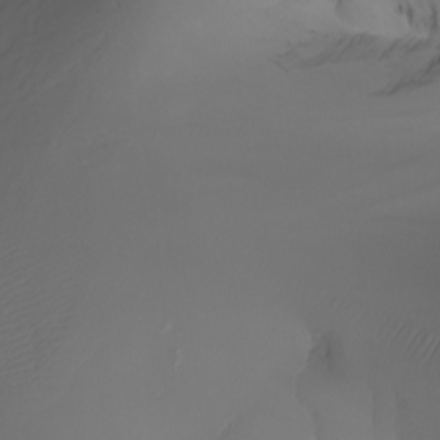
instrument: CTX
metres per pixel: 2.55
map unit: Nhu
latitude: -7.2943
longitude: -80.8569
